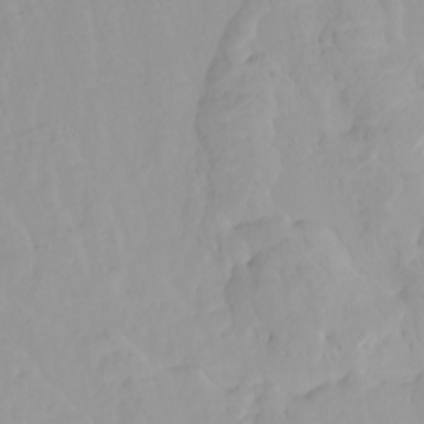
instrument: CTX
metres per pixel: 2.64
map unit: Htu
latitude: -4.8975
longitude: 137.8044
